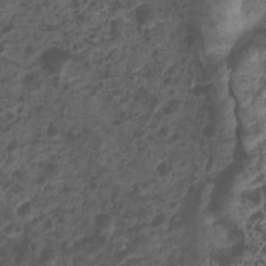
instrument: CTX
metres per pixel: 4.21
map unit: Nhu
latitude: 5.8583
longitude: -18.4412
